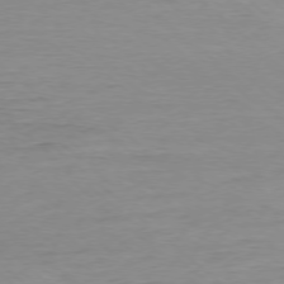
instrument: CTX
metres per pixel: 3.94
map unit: Ap
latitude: -77.7289
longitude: -90.8947
